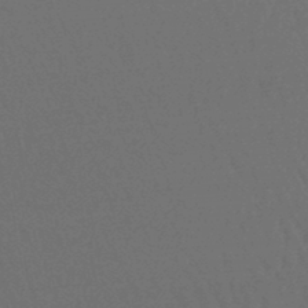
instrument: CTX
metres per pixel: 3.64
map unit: lHb
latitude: -44.9731
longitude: 69.6532
